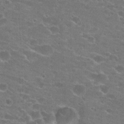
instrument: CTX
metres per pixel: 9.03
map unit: Hto
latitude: 22.5735
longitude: -43.5371
